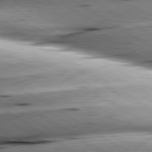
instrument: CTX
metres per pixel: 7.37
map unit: lApd
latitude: 79.9150
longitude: -156.2900
